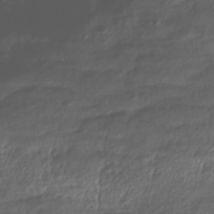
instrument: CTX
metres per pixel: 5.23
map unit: Nhe
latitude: -45.7289
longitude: 152.0094
